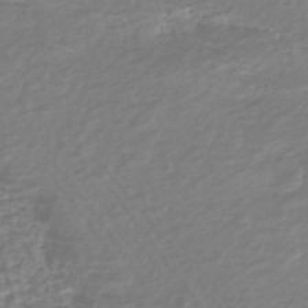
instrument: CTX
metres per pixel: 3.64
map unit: HNhu
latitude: -44.5574
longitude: 99.1620
